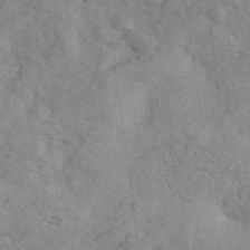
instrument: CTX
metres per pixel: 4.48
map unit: Ave
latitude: 40.9324
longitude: -110.1956
